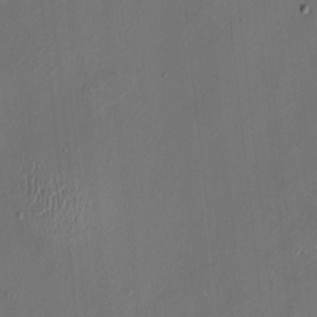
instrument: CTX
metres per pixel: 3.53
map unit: HNhu
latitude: 0.1011
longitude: -5.5749
